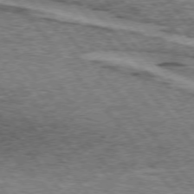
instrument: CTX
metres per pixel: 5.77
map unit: lApd
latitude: 73.9717
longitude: -77.2348
